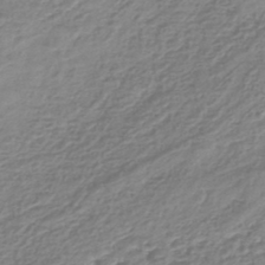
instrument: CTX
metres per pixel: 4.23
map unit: lHb
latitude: -44.7652
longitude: 73.4265
